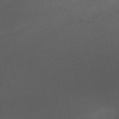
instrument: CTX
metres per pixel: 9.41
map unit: HNb
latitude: -51.6533
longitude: -39.4804
